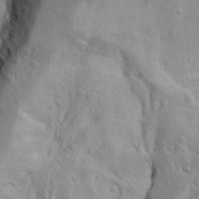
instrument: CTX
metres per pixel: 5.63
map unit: Aa
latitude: 24.8946
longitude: -148.0255
